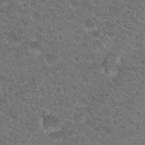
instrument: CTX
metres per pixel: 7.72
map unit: Hto
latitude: 19.5938
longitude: -34.1200
